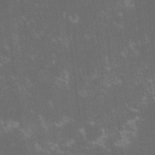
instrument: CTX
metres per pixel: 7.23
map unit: lHvf
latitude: -13.9556
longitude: -103.0458
